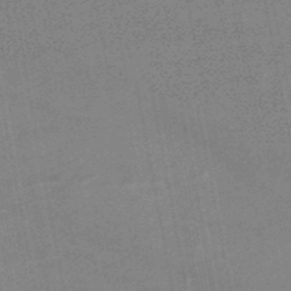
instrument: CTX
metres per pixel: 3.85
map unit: HNb
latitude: -48.0283
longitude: 58.1794
